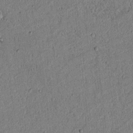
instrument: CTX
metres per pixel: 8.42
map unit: lAvf
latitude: 5.2159
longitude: 168.1039
